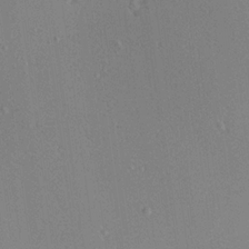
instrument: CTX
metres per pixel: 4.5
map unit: Aa
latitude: 19.5371
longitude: -140.8946
